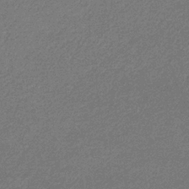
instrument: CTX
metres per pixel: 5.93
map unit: lHb
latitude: -32.8786
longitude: 69.1809
